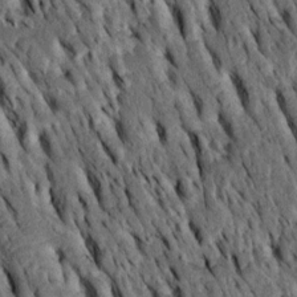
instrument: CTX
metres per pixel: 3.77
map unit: Htu
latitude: -2.9730
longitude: 151.0108
